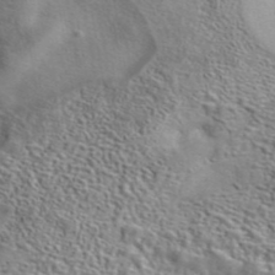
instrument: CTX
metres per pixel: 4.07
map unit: eAb
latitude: 42.1956
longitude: 103.8233
